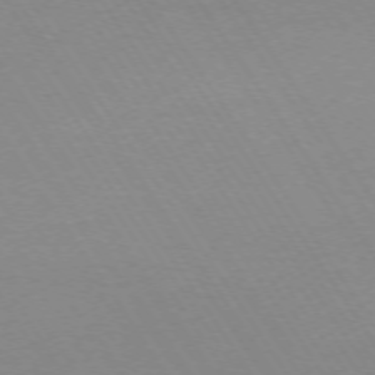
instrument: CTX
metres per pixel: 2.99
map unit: Ap
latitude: -73.6344
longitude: -72.1011
